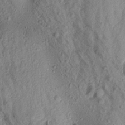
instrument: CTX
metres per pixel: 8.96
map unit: Aa
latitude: 18.1389
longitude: -146.7813
